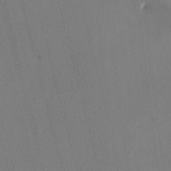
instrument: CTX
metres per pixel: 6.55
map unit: HNhu
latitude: 7.5182
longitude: 4.5196
